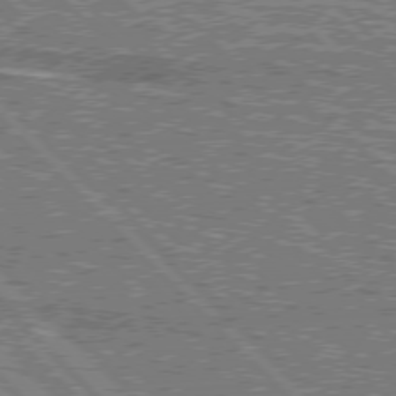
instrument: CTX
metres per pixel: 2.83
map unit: lApd
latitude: 76.4790
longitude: -82.1577
